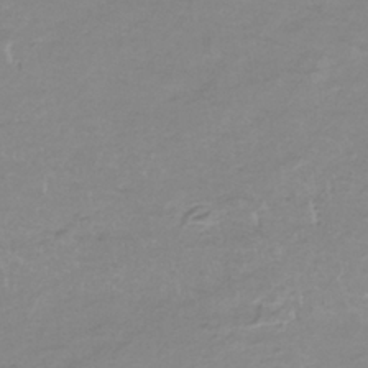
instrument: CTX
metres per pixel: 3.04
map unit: lHb
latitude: -34.0283
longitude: 70.2362
